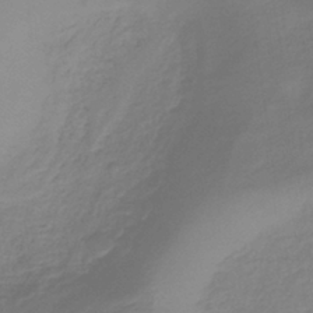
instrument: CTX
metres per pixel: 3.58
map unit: lHb
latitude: -37.1053
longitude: 73.4076
